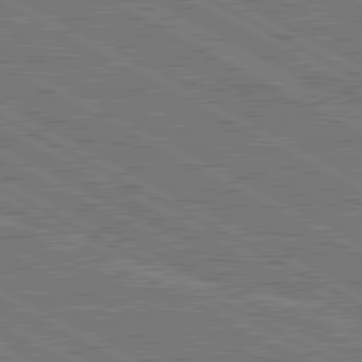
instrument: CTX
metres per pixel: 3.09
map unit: lApd
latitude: 80.7435
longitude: 118.9353
